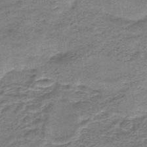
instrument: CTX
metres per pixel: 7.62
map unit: HNb
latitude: -48.2740
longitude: -38.7624
